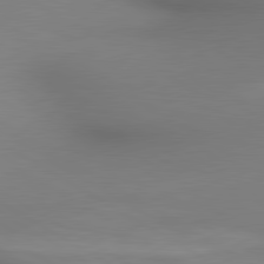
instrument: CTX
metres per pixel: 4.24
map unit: lApd
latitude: 80.4034
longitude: 133.9178
